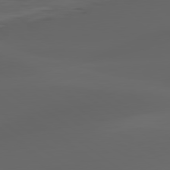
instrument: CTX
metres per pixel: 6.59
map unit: lApd
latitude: 80.4790
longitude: -84.3656
